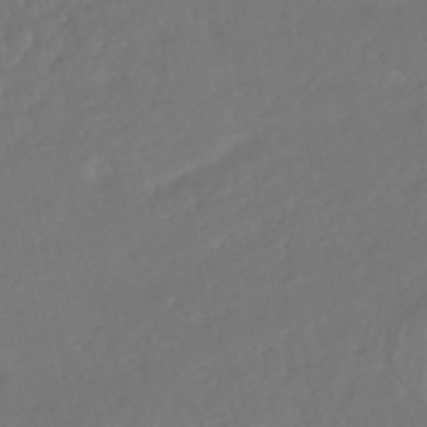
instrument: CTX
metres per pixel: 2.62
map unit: HNhu
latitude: -46.1039
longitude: 103.2943
